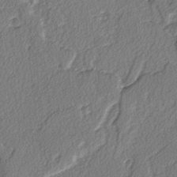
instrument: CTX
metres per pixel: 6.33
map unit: lAvf
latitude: -3.5210
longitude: -107.8772
